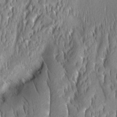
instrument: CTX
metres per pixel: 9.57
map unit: Aa
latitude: 8.6113
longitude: -130.5924
